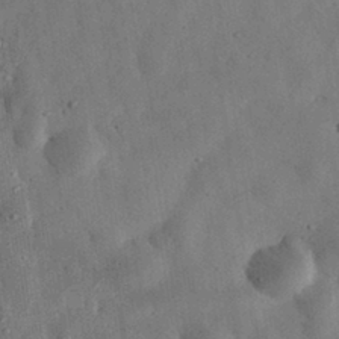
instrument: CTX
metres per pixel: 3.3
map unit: eHh
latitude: 31.8017
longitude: -75.9528
